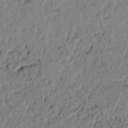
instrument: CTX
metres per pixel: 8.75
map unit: lAvf
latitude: 4.5546
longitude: 165.3132
